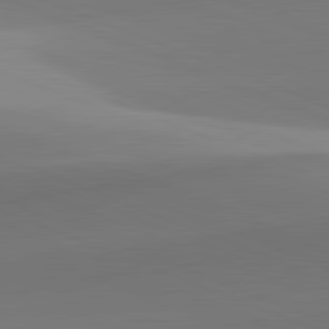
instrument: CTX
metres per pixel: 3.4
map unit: lApd
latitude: 81.9717
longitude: 141.8611
